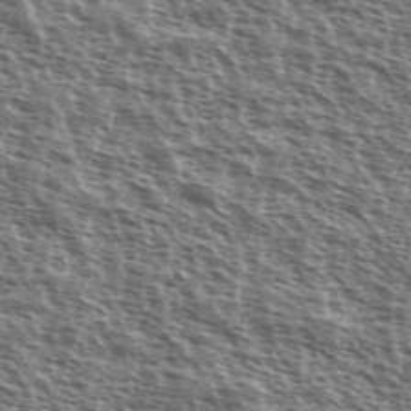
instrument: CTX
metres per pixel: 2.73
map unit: Ave
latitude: 38.2145
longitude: -111.6127
